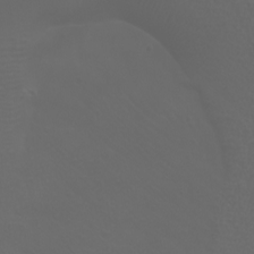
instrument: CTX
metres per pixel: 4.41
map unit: Htu
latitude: -7.2376
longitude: -73.3104
